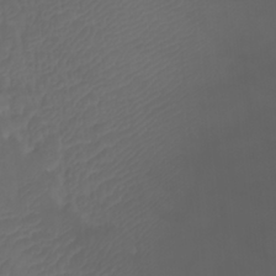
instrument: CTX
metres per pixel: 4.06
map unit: Htu
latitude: -11.4076
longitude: -74.4223
